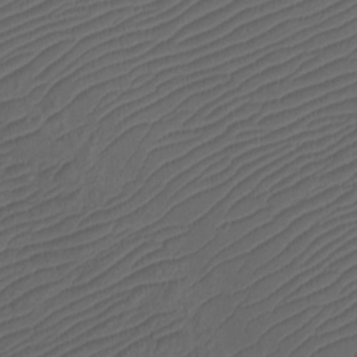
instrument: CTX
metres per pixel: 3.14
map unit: Htu
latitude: -11.3321
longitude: -72.2522
